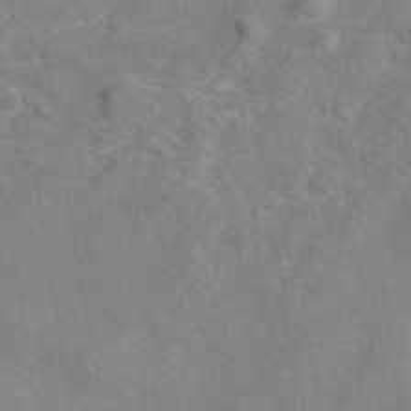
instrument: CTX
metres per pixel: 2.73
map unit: eAb
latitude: 45.2159
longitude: 109.7667
